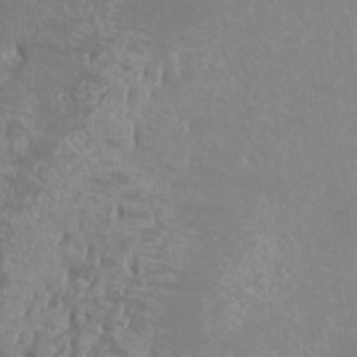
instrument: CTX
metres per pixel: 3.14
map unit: Ht
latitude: -3.7288
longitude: -25.9906
